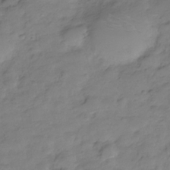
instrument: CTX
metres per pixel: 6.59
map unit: Hve
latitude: -28.4629
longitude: 94.1983
